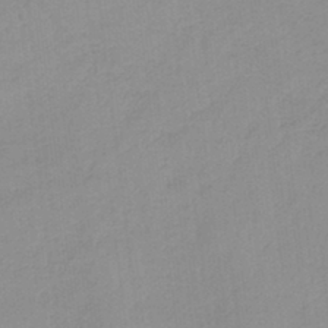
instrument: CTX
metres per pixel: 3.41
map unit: HNb
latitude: -36.3117
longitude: 56.1795
